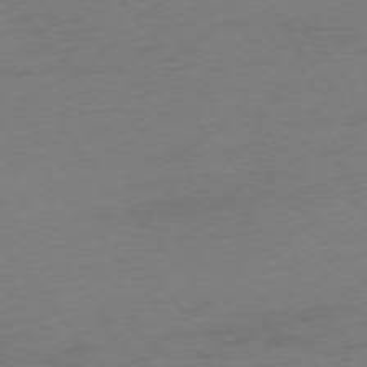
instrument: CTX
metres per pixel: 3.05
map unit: Ap
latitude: -75.5399
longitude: -72.5357
